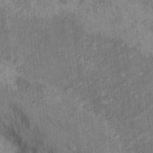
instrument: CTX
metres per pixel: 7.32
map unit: Hto
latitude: 15.7828
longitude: -31.9151
